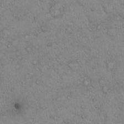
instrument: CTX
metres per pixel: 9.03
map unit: Hto
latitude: 13.3482
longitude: -56.4034
